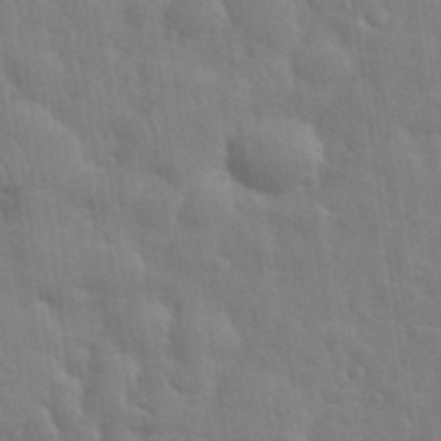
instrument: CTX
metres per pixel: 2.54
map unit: eHh
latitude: 35.4237
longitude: -61.3292
